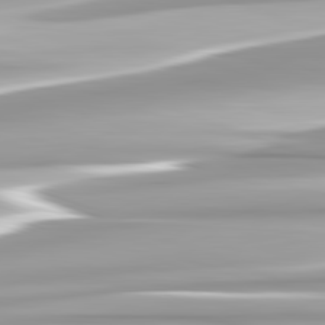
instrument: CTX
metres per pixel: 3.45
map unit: lApd
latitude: 82.5923
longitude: -138.9325
